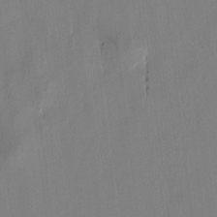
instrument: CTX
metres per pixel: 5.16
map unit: lAvf
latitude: 7.3293
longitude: 166.1228
